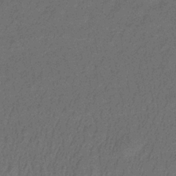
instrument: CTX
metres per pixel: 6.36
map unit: lHb
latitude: -33.2565
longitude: 66.9353
